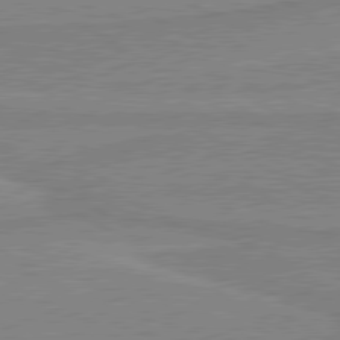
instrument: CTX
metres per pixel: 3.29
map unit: lApd
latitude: 80.2711
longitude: 168.9541
